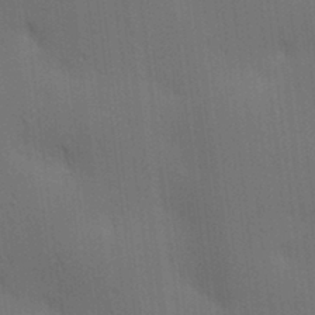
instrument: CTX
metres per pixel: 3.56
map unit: lAa
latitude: 11.4804
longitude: -108.6490
